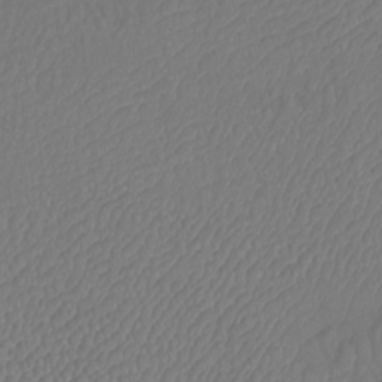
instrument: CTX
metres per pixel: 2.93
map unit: Htu
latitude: -10.1606
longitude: -74.8191
